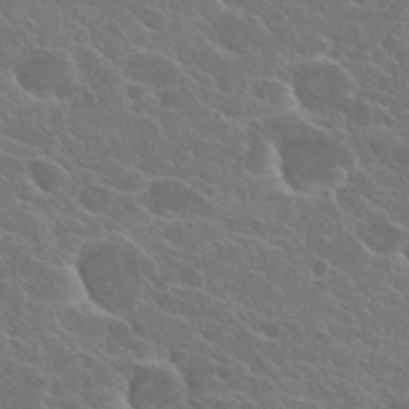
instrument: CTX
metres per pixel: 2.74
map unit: Hto
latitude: 24.5356
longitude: -39.6316
